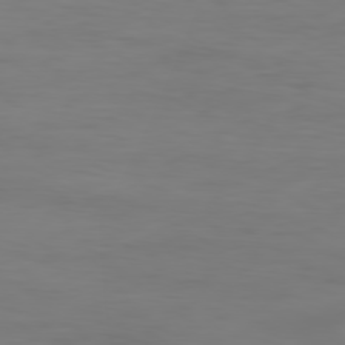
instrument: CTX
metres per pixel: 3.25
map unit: Ap
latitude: -79.4832
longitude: -78.7624
